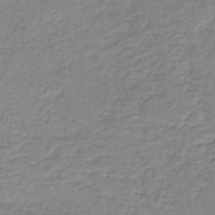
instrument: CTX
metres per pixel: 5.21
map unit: HNb
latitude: -40.5951
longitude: 49.7478
